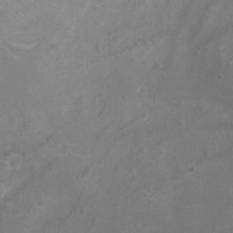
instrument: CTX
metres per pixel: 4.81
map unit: Ht
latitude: -5.3509
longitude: -19.1403
